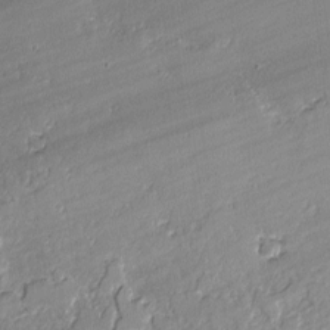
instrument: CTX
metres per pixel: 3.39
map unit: lAvf
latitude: -1.7667
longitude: -108.5545
